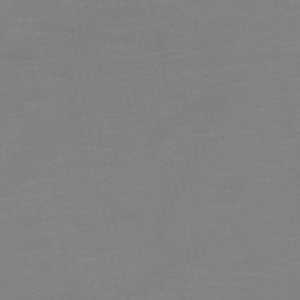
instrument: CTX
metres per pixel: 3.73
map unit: HNb
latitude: -50.9920
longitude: -45.9717
